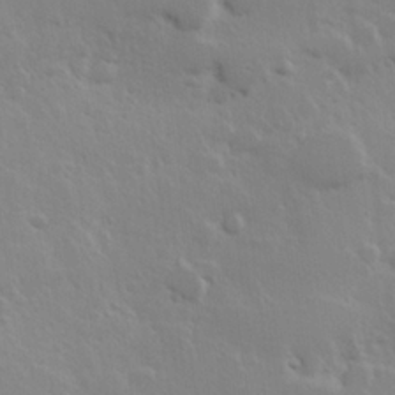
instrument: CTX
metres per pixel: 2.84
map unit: Hve
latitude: 24.3656
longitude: 145.3699
